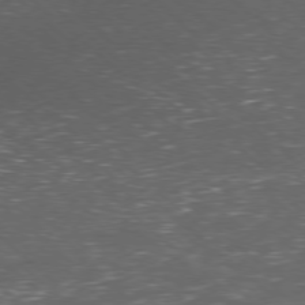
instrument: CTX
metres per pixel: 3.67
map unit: Ap
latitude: -77.8422
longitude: -68.1767
